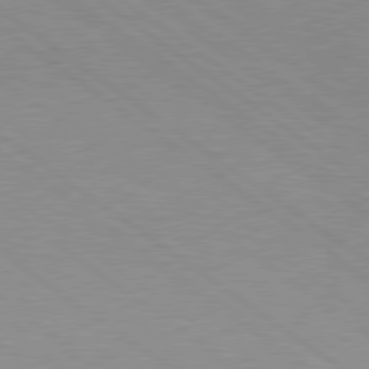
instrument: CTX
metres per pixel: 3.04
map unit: lApd
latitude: 79.0459
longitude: -177.5560
